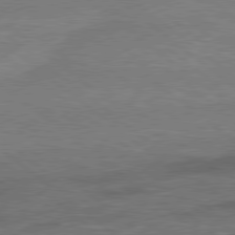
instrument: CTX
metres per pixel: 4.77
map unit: lApd
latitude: 78.8380
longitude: 179.4643
